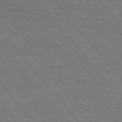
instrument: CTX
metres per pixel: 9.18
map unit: Hpe
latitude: 75.6127
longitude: -157.4048
